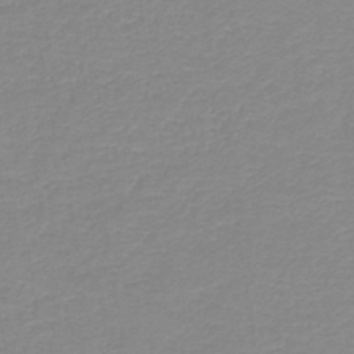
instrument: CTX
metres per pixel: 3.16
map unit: HNb
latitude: -44.7274
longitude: 53.4643
